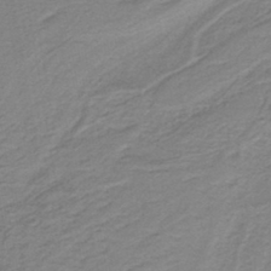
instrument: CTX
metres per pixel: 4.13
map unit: lHb
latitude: -41.6533
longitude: 53.5021
